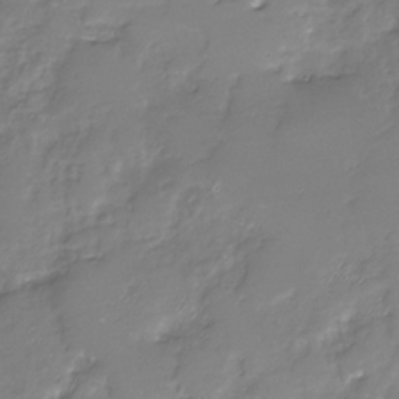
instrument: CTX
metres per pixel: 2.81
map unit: Nhu
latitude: -30.0661
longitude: -64.0255
